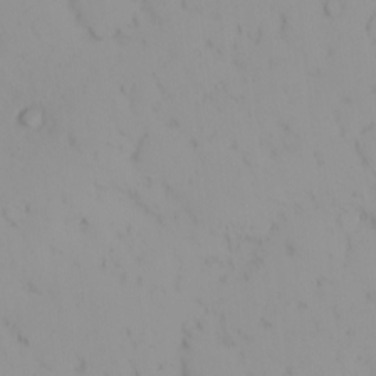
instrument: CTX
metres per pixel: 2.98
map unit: eHh
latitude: -1.5211
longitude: 20.1416
